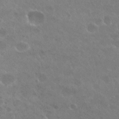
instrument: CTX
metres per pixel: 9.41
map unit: Hto
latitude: 26.3278
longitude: -36.6869
